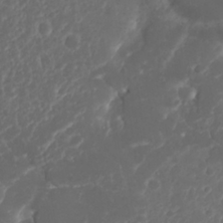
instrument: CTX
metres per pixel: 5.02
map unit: Nhu
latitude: 23.5938
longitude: -59.4804
